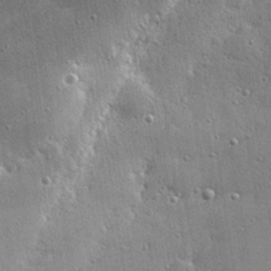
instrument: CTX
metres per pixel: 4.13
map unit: Hve
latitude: 28.2333
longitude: -90.4979
